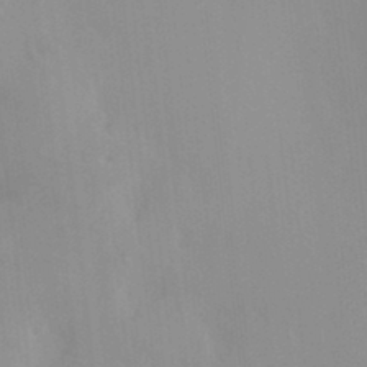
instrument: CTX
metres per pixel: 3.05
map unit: HNhu
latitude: 7.3671
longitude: -1.8205
